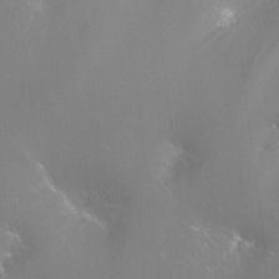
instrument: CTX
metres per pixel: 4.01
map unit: Ht
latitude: -11.5021
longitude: -44.9513
